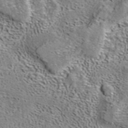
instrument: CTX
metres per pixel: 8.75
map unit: ANa
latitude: 41.0080
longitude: 17.8612
